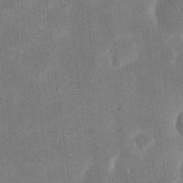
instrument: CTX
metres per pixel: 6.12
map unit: eHh
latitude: 20.1578
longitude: -70.0444
